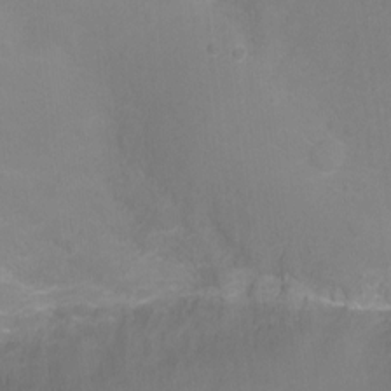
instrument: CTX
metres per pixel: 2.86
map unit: Ht
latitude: 0.9891
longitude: -33.8394
